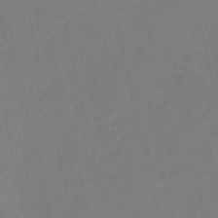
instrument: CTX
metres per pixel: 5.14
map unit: HNb
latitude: -52.8785
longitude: -48.5168
